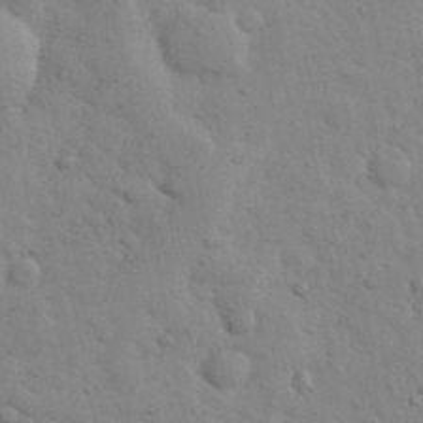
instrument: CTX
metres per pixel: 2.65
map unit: Nhu
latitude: 18.9136
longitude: -76.2711
